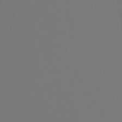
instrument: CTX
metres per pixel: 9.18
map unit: lHb
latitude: -46.6707
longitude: 74.1417
